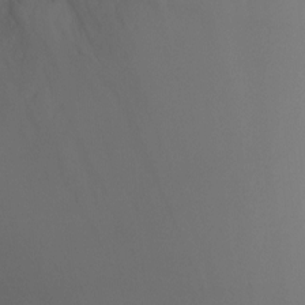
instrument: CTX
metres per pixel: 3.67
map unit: Ht
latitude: -5.7666
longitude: -26.2145
